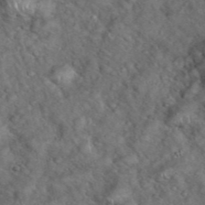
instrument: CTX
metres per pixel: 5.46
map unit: eHh
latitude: 39.2915
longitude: -56.5734
